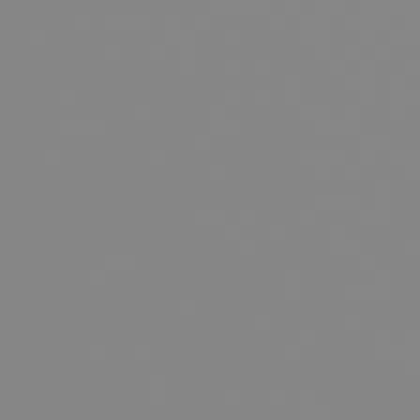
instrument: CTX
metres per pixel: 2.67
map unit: lHb
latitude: -48.7463
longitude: 81.5399
